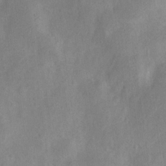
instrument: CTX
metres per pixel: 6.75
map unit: Nve
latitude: -24.4251
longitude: 107.1620
